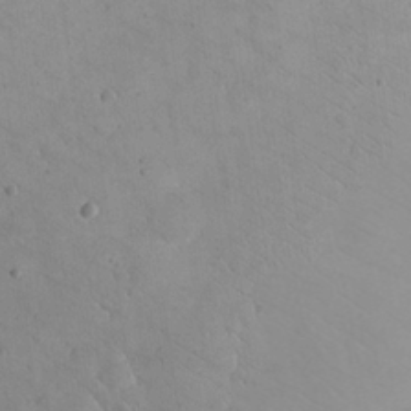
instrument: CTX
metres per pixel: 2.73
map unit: eHh
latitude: 24.9324
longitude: -66.7057
